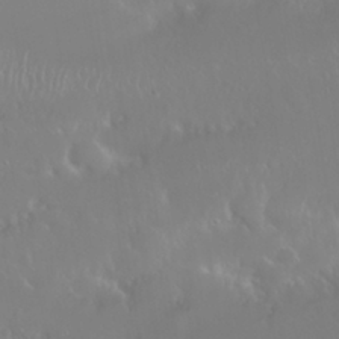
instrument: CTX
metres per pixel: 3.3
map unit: Nhu
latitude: 25.6127
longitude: -58.8380
